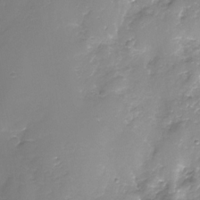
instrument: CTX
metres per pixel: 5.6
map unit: Nhe
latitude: -32.0094
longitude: -93.1781
